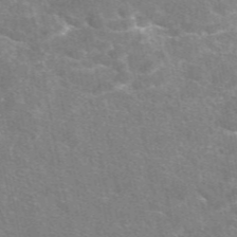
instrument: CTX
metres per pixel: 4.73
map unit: eAb
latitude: 47.7828
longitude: 114.2550
